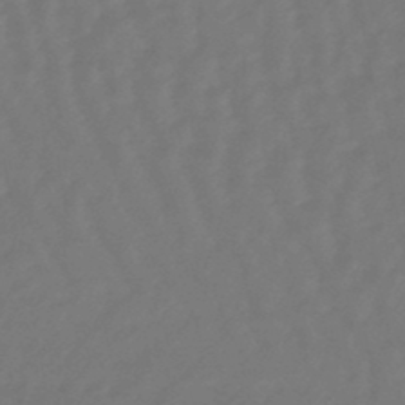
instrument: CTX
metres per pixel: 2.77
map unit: eHb
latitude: -47.2376
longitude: 81.6344
